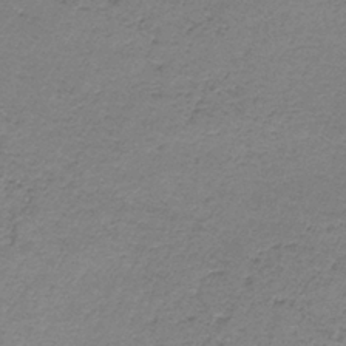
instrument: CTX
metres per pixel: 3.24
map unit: HNb
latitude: -36.7085
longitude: 53.9178
